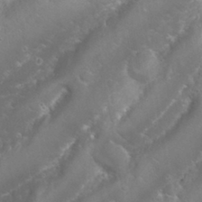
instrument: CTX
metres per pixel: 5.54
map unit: Nhu
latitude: 24.1199
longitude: -60.0633
